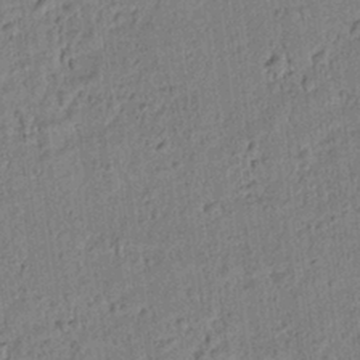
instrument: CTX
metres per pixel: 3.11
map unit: lAvf
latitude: 8.4223
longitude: 165.2754
